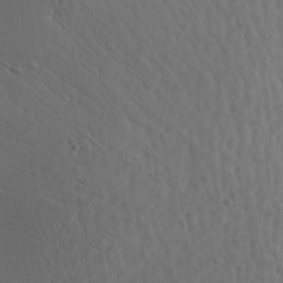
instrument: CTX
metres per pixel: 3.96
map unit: Aa
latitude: 26.2712
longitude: -142.1389
